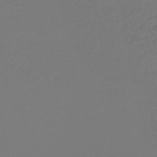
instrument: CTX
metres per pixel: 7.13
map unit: lHb
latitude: -43.1620
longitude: 64.1606
